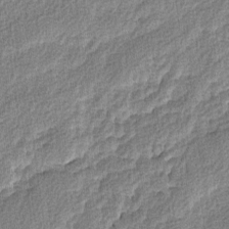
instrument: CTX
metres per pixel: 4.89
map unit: lAvf
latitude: -6.7841
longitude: -114.1766
